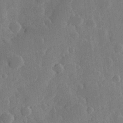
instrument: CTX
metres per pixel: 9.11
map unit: Hve
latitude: 25.7638
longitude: 150.1039
